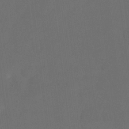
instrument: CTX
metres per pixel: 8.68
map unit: eHh
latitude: 18.7057
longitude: -65.8016
